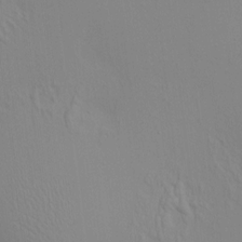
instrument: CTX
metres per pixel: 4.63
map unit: HNhu
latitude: 7.3293
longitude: 12.4818
